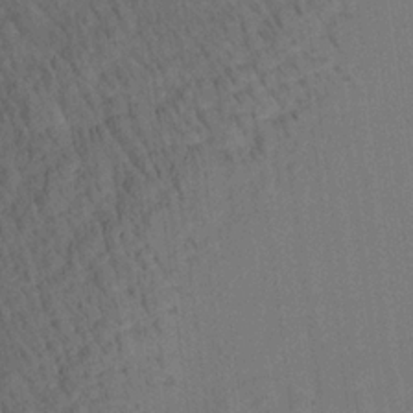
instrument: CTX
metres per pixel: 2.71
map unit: Aa
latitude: 20.1767
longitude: -140.8946
